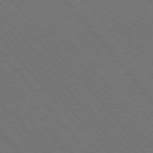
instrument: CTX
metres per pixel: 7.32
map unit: Hpe
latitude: 75.7072
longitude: -138.4412
